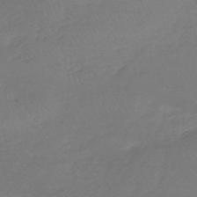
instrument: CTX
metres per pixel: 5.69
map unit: lHb
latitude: -40.9164
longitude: 68.5006
